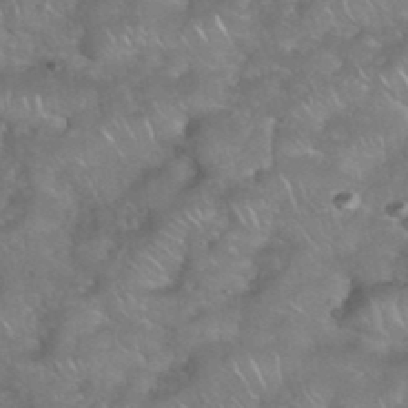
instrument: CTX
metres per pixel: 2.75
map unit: eHh
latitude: 39.3104
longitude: -58.5546
